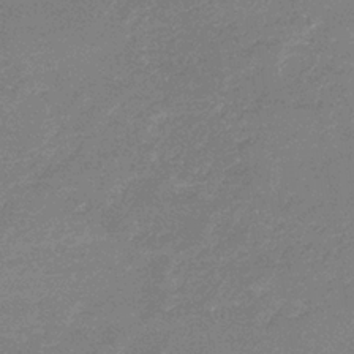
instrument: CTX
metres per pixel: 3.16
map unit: lHb
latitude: -33.5588
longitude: 69.4076
